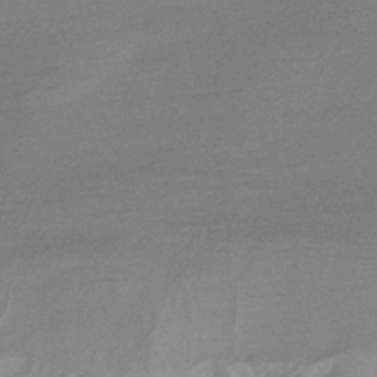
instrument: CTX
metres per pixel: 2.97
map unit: HNhu
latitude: -46.1039
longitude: 91.8801
